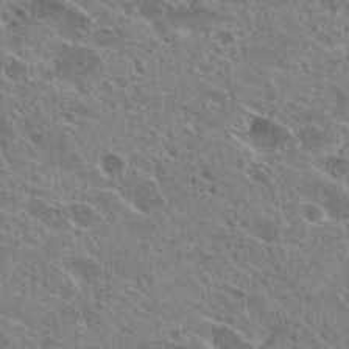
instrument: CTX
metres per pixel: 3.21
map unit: Hto
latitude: 24.9135
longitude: -39.2537
